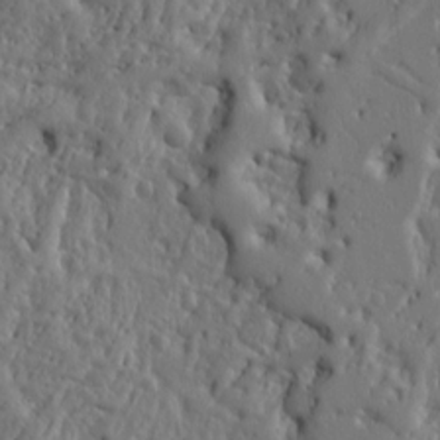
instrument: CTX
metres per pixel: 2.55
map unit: Ht
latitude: 10.3090
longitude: -76.7057
